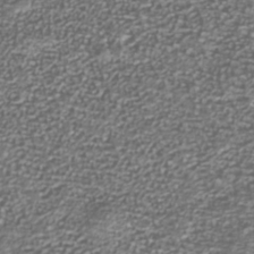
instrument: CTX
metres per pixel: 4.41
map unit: Nhu
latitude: -38.9542
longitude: -82.0444
